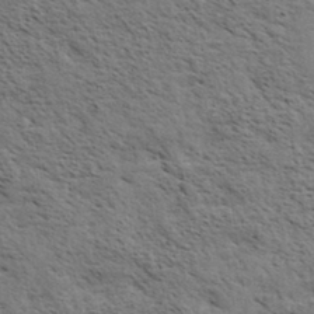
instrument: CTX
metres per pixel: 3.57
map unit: eHh
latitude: 34.4601
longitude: -140.9324
